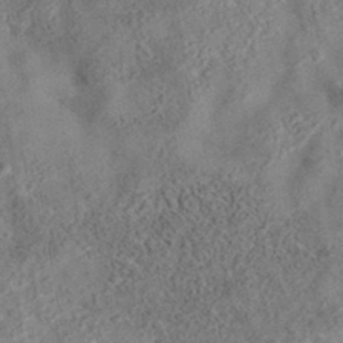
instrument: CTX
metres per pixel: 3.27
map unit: eAb
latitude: 35.9717
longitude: 107.3321
